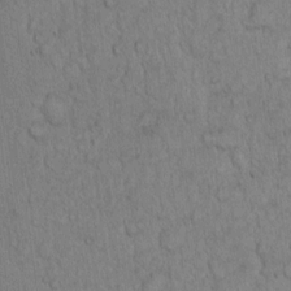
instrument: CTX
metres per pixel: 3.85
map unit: Hto
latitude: 12.2334
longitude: -56.0444
